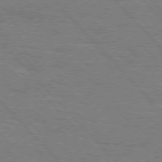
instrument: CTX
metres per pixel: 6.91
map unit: Hpe
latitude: 76.5923
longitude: -161.2348
